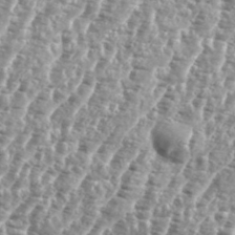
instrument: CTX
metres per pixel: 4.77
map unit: eHh
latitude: 35.1592
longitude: -135.3859
